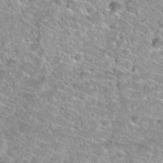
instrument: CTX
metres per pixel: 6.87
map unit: Nhu
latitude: 30.2523
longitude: -49.8583
